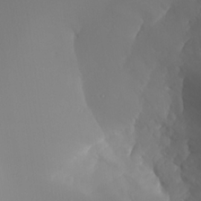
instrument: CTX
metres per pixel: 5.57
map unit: Aa
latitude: 24.6868
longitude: -127.1592
